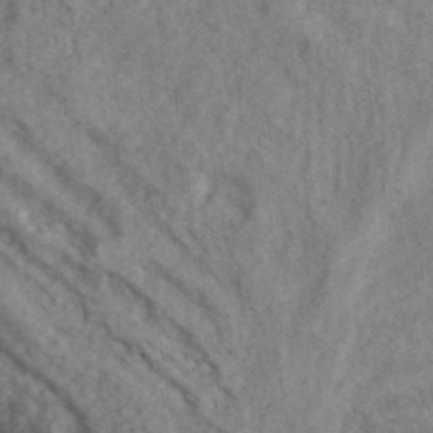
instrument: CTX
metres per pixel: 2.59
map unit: eHh
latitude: 38.1578
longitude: -67.0836
